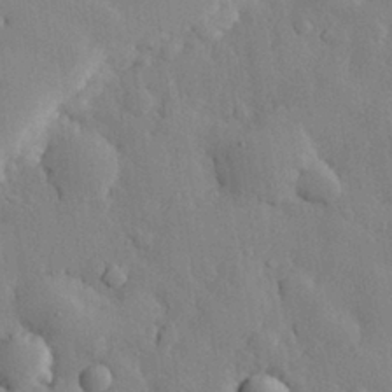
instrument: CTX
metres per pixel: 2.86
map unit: eHh
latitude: 28.7057
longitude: -78.9325
